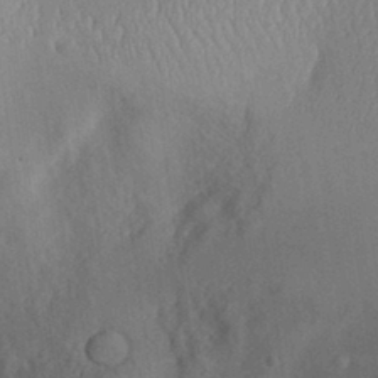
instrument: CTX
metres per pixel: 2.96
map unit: Aa
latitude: 30.4412
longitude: -144.2900
